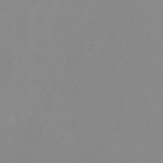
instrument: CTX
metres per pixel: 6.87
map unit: Htu
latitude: -5.4454
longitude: -72.5924
